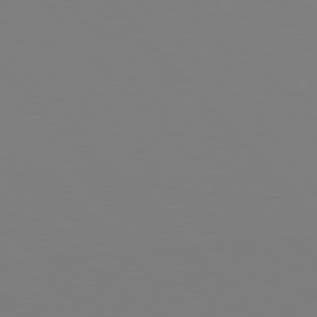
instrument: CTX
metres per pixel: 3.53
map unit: Hpe
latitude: 77.2537
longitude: -173.9906
